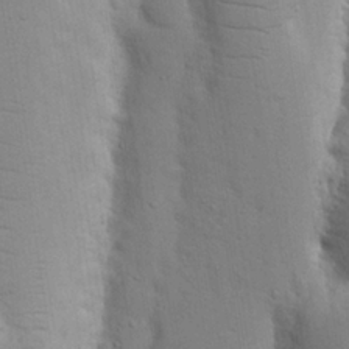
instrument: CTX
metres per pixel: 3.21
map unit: Nhu
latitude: 19.8961
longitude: -74.0633
